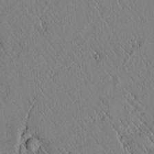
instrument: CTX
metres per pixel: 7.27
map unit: lAvf
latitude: 6.6868
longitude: 159.6721
